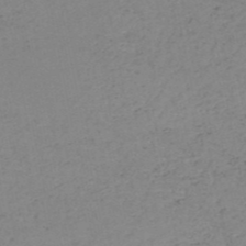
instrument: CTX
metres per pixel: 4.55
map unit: HNb
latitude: -51.2565
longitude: -51.8961
